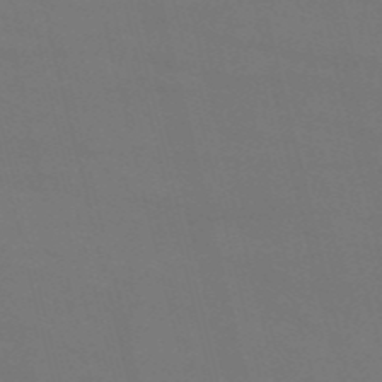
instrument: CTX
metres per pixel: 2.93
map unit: HNb
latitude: -54.6141
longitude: -37.4427
